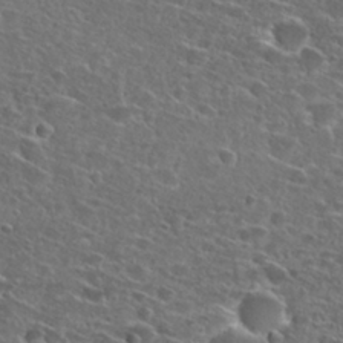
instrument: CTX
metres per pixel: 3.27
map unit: Hto
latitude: 27.1781
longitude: -46.6680
